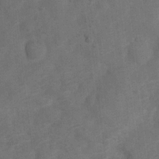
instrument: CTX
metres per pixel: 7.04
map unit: Nhu
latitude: 5.7072
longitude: -23.3482
